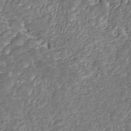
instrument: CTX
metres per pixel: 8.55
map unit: ANa
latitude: 45.2348
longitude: 20.6896
